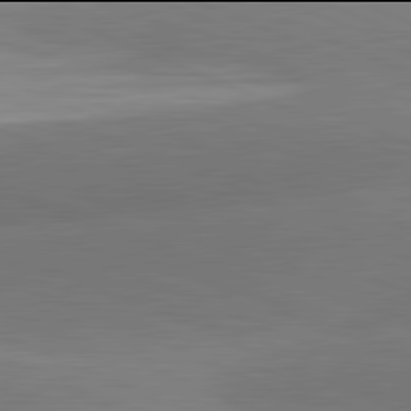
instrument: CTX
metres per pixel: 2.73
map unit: lApd
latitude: 81.9906
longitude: -155.4993
